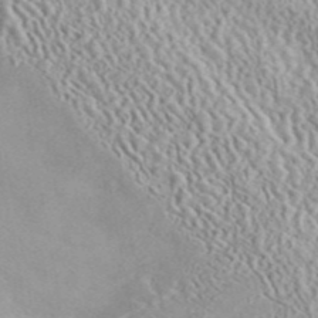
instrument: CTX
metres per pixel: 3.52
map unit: ANa
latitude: 45.2915
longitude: 36.6707
